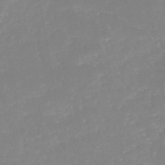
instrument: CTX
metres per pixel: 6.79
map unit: HNb
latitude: -49.4833
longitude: -44.8758
